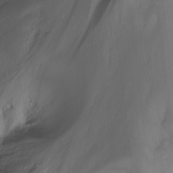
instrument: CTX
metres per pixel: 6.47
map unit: Nhu
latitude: -13.8234
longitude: -61.6316
